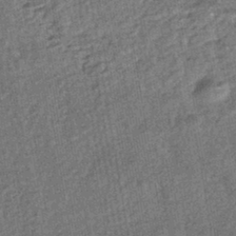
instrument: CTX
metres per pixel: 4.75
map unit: HNhu
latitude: -43.2753
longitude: 98.7274
